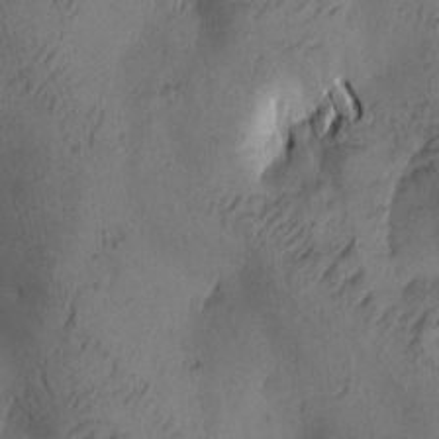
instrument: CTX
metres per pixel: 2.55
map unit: Htu
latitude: -3.0486
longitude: -176.7435
